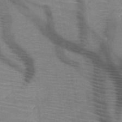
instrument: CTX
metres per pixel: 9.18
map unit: HNb
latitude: -47.8044
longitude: -45.0269
